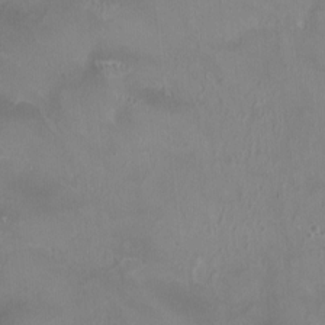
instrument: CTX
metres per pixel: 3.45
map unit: HNhu
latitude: 0.3656
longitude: -3.3670
